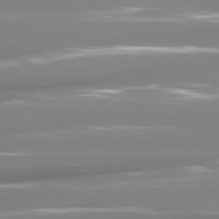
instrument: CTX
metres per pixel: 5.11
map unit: lApd
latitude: 81.3859
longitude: -138.6113
